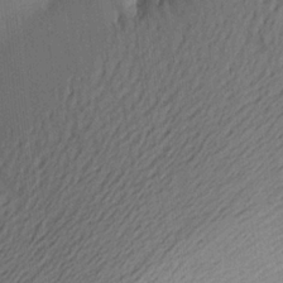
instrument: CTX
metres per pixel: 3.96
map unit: Aa
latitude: 20.7435
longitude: -148.5735
